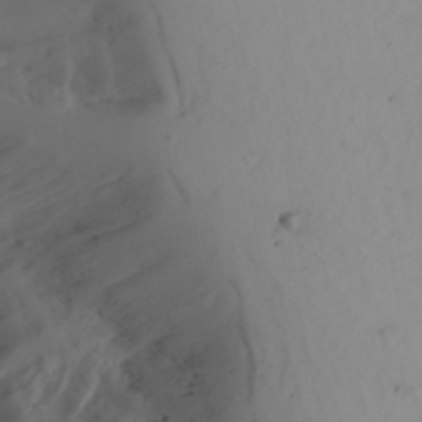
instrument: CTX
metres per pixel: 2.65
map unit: Aa
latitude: 24.7057
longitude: -131.4805
